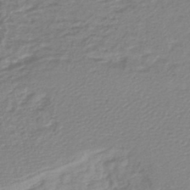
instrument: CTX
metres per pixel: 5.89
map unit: lHb
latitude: -44.9164
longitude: 75.2565
